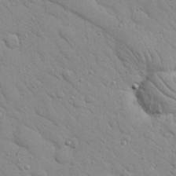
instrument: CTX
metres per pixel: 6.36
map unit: Nhu
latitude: 23.3859
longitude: -75.0458
